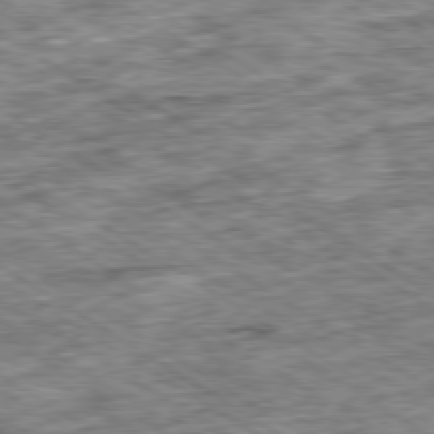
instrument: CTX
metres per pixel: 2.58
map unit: Ap
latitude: -79.8044
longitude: -74.7057
